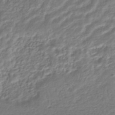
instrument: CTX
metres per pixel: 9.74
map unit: HNhu
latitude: -44.8030
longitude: 103.0486
